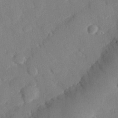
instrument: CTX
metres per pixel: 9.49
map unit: eHh
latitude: 27.5938
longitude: -80.6679
